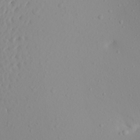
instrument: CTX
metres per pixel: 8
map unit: Aa
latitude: 21.6127
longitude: -145.8016
